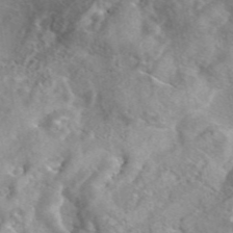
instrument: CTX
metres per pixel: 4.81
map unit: eAb
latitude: 45.1025
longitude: 128.5196
